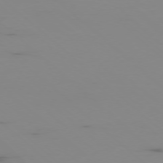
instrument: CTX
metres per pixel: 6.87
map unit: Ap
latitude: -77.3699
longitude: -67.3292
